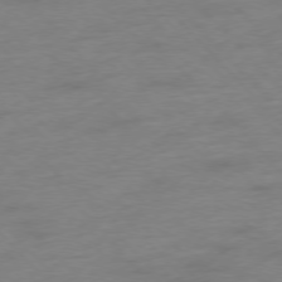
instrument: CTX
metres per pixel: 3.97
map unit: Hpe
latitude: -77.1431
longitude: -14.6113
